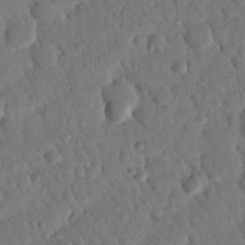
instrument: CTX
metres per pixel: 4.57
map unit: Nhu
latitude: 19.3859
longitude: -78.4601
